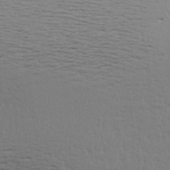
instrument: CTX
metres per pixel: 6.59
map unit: Aa
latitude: 14.8947
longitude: -141.1781
